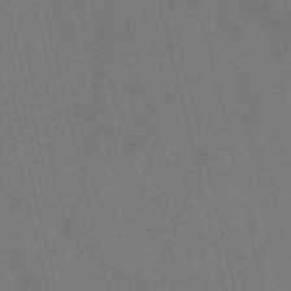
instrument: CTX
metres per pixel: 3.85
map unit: Nve
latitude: -57.7288
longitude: 51.2376
